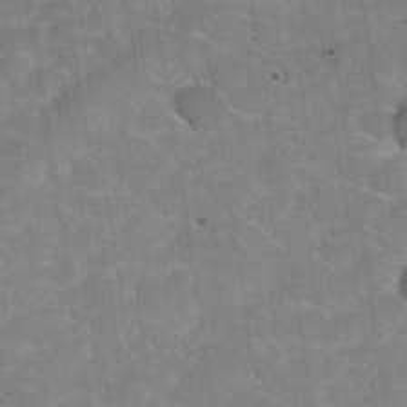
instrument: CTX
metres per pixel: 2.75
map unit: Hto
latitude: 35.4237
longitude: -52.9702
